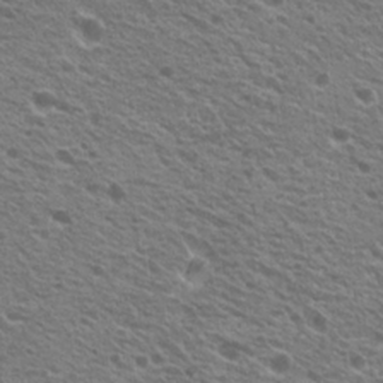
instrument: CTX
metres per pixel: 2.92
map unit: Hto
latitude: 21.3104
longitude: -31.3860
